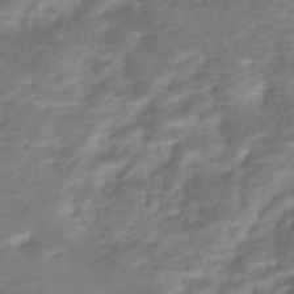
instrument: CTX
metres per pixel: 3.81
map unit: Nhe
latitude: -46.6140
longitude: 152.2550
